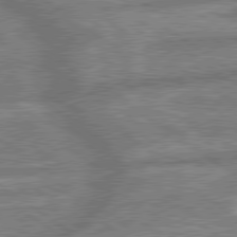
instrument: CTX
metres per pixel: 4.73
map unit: lApd
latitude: 79.7828
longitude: -169.3293
